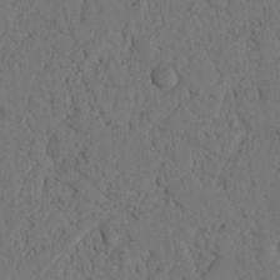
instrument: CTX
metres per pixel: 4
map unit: Nhu
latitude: 20.6869
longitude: -75.8583
